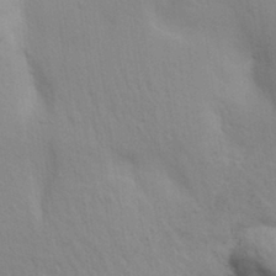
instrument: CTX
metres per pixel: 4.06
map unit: Aa
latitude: 28.4223
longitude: -147.1215
